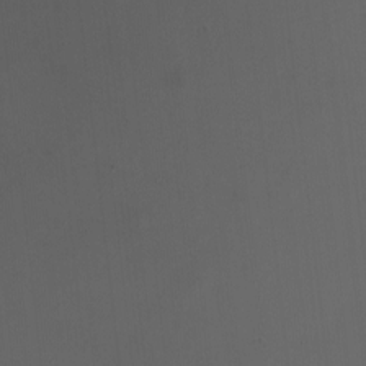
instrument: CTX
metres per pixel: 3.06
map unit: Nhu
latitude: -5.3887
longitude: -90.9325
